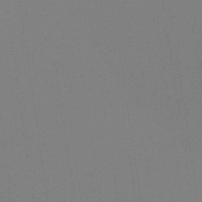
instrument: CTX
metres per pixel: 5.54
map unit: HNb
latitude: -44.1795
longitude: -44.7624
